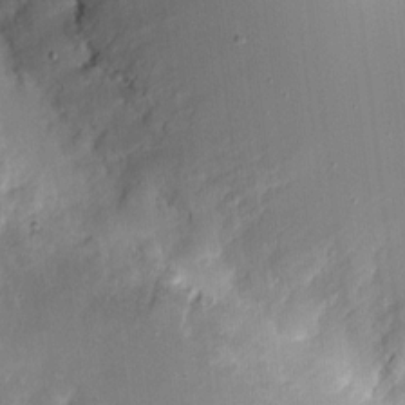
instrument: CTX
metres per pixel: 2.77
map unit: eHh
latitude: 9.3482
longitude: -71.2726
